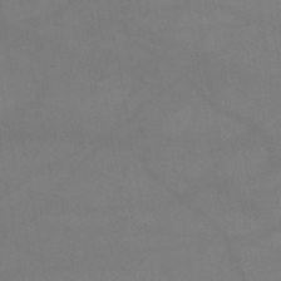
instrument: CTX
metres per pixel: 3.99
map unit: lHb
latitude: -45.8045
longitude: 61.7478
